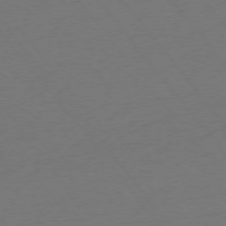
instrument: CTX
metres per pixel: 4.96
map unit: Ap
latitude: -75.5022
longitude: -94.1011
